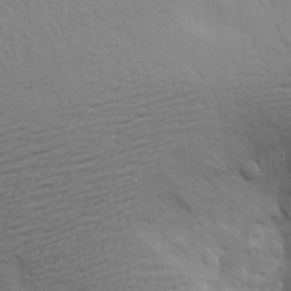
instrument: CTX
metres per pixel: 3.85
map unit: Aa
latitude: 15.1970
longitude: -141.2537
